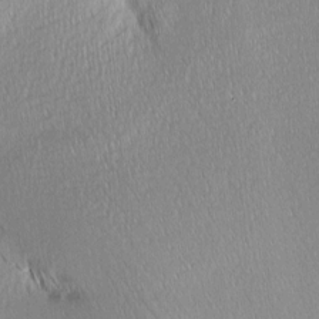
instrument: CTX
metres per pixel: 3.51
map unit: Aa
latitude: 8.2712
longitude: -131.3671
